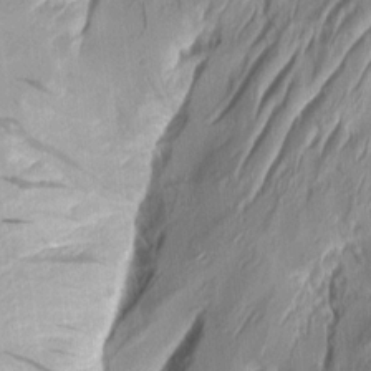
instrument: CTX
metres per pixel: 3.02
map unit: Aa
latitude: 8.4601
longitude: -131.4994
